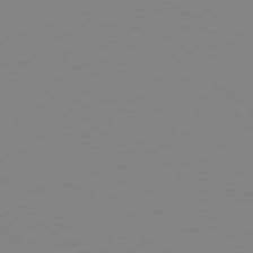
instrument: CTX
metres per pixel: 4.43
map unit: Hpe
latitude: -79.4454
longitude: 13.1998
